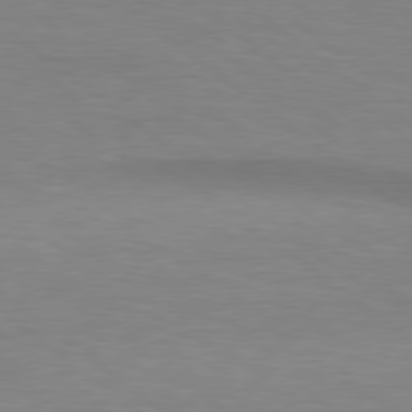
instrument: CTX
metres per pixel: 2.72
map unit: lApd
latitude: 78.7624
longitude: -47.4427
